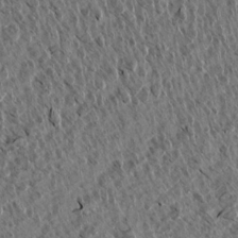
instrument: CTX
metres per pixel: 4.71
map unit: Aa
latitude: 13.8583
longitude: -143.6694
